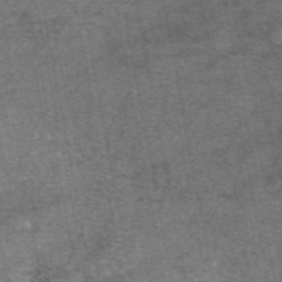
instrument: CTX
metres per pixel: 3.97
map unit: eAb
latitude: 47.3482
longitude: 103.9178
